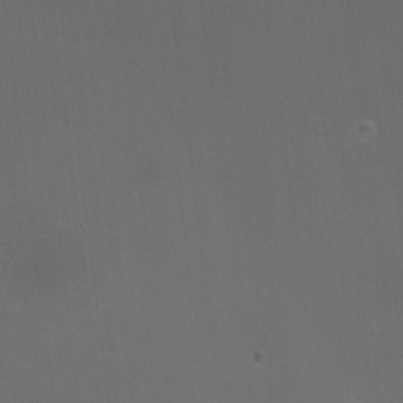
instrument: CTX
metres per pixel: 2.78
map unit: HNhu
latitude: 8.1011
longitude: 11.7667
